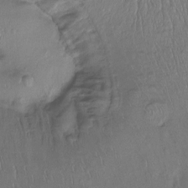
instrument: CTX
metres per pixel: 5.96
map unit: Ht
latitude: -15.1998
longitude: -44.8758
